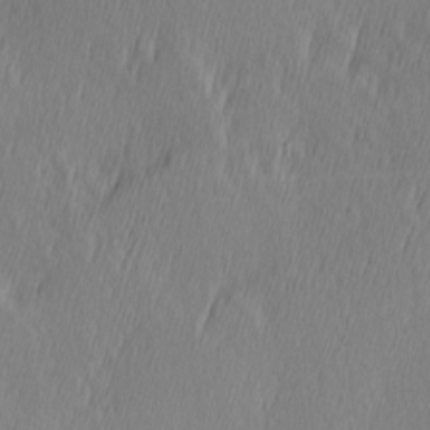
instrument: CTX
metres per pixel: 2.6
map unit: Hve
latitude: 12.9514
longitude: -91.2726
